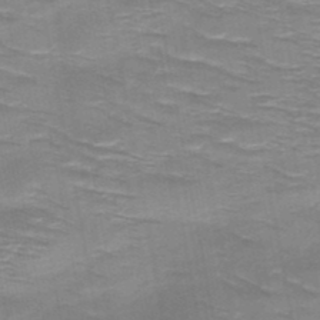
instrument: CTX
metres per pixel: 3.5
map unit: HNb
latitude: -47.4643
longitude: -48.3656
